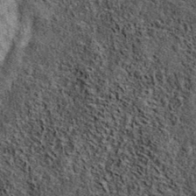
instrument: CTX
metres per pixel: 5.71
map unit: eAb
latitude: 37.5938
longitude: 107.2187
